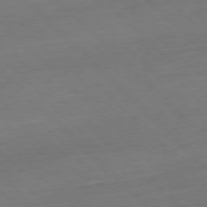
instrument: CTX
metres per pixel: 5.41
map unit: Hpe
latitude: -77.9178
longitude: 12.8030
